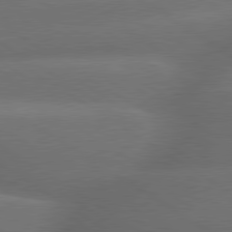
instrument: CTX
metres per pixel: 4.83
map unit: lApd
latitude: 79.6505
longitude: -154.8191
